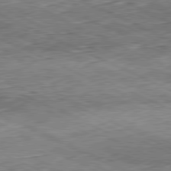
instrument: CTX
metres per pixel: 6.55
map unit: Hpe
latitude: -81.4833
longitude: 10.9920
